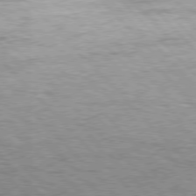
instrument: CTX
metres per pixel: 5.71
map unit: Hpe
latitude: 76.6868
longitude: -165.4049
